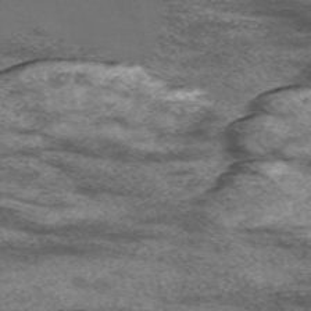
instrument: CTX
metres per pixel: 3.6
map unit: Nve
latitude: -58.5573
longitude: 65.6911
